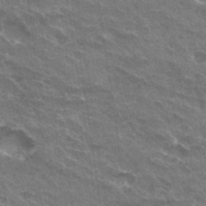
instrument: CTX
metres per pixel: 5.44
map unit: Hto
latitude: 32.5546
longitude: -46.7436
